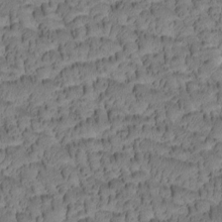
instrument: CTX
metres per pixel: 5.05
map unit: Htu
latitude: -4.2739
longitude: 173.0486
